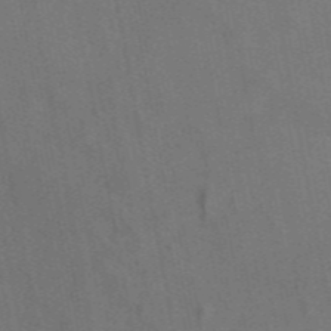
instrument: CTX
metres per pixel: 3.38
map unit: eAb
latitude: 46.8380
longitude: 116.5951
